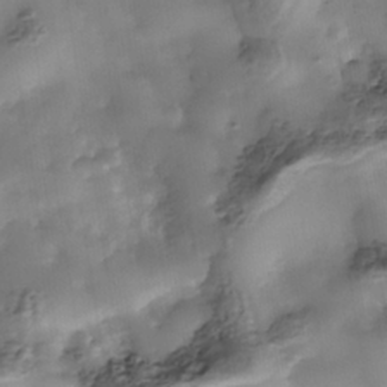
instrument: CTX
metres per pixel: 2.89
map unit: Nhe
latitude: -38.0283
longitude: -117.4615
